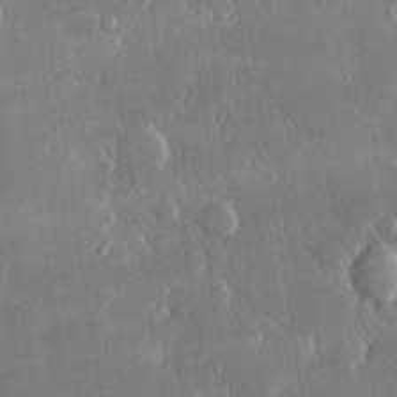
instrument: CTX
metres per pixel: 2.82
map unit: lHvf
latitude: 30.7436
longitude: -92.8191
